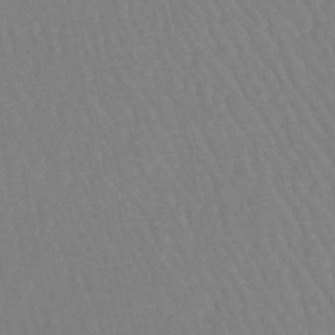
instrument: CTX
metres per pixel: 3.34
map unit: eHb
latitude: -46.1039
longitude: 80.1228
